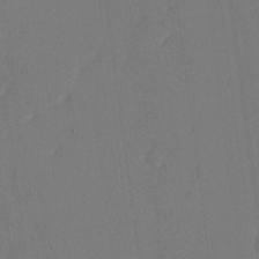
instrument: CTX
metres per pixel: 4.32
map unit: eHh
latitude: 18.6868
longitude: -67.9339
